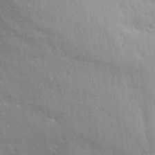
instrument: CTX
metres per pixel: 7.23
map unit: Aa
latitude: 15.2159
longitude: -143.5182
